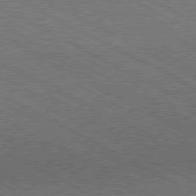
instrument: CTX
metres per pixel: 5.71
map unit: Hpe
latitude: -81.3321
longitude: 20.5007
